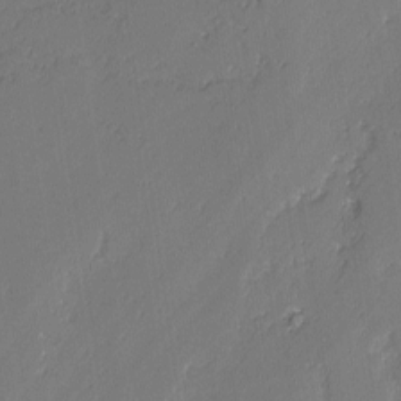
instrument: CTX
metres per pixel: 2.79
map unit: lAvf
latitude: -2.6707
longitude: -107.3293
